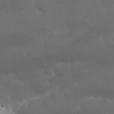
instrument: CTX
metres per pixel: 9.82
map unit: Nhu
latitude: 23.5749
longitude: -61.4615
